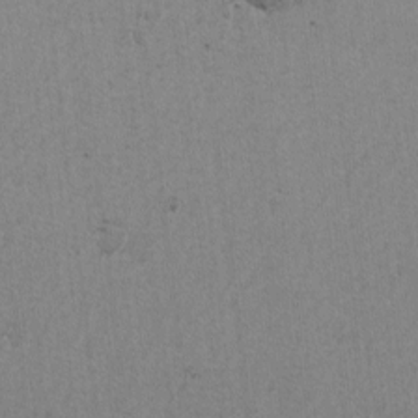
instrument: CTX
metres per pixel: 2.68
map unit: lAvf
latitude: -6.7841
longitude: -114.4978
